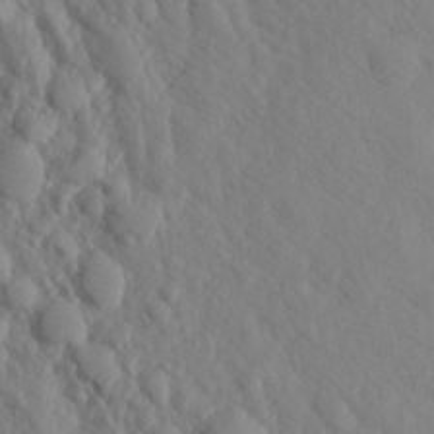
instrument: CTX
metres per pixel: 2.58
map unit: Aa
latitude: 16.8569
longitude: -143.8772
